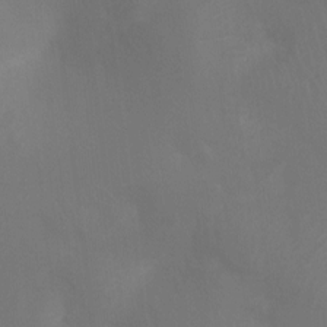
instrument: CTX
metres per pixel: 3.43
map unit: Ht
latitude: 2.1200
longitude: -25.1970
